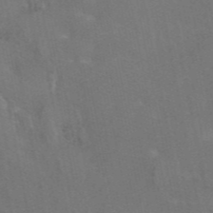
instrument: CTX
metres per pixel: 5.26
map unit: eAb
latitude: 46.2901
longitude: 116.2550
